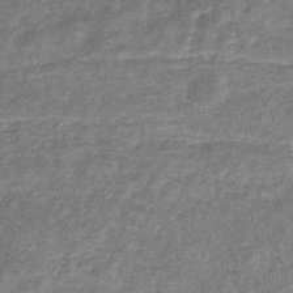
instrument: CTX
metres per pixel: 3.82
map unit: eHb
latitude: -31.7288
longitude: 70.9542
